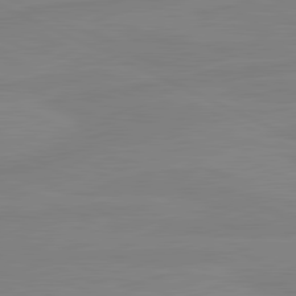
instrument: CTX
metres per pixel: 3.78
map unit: lApd
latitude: 81.3482
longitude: -177.8772
